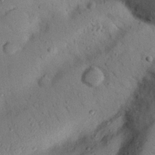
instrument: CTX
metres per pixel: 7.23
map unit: Nhu
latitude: 22.2711
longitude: -75.2915
